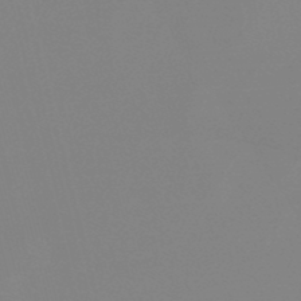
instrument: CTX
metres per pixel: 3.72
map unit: lHb
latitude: -49.0298
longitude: 68.1038
